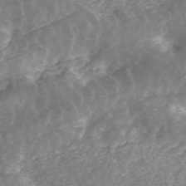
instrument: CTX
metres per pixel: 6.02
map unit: ANa
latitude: 45.6505
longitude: 29.6911
